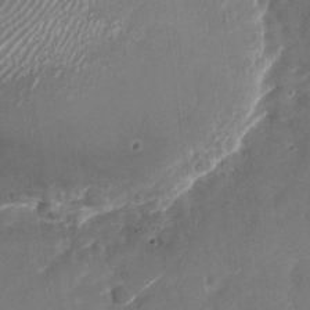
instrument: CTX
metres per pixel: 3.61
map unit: Nhu
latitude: -27.1431
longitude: -74.4412
